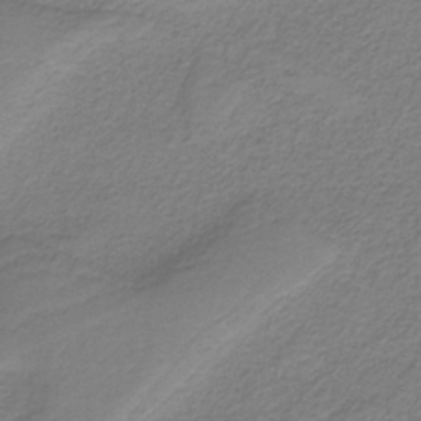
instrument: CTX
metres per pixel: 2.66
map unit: HNb
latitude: -38.0850
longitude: 53.2942
